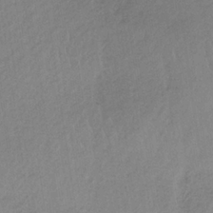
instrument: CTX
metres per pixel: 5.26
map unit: HNb
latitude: -33.0487
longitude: 63.2754
